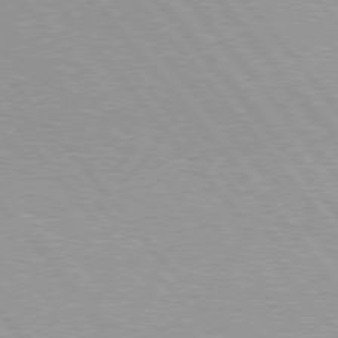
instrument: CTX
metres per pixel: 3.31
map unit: Hpe
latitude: 76.2711
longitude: -156.8569
